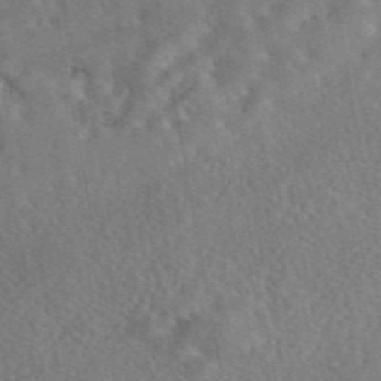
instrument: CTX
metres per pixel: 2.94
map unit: eAb
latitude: 44.9325
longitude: 116.6329
